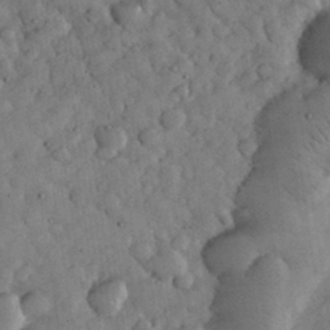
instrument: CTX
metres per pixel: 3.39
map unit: eHh
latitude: 33.3293
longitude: -69.4049
